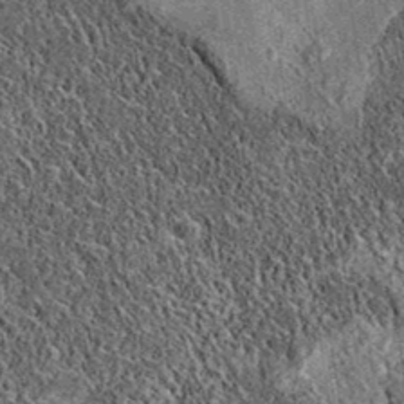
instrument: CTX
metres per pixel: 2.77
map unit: eAb
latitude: 36.0633
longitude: 109.8800
